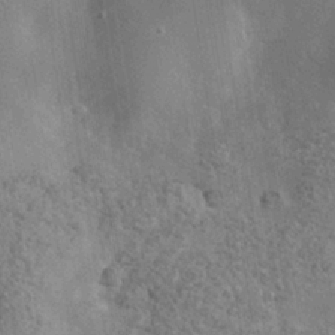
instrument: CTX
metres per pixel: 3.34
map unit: Nhe
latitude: -35.4265
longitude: -130.4979
